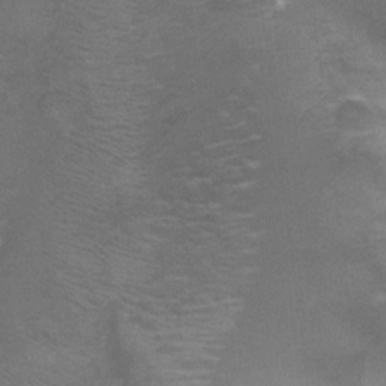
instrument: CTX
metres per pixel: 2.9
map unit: Nhu
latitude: -9.3887
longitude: -42.6680
